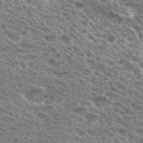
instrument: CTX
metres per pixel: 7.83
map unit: Hto
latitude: 29.3481
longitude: -47.0648
